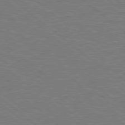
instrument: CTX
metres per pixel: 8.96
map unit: Hpe
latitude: 78.4979
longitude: -153.2726
